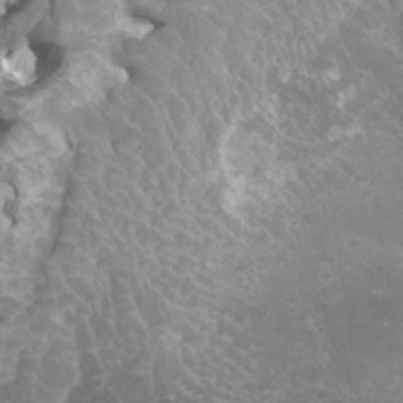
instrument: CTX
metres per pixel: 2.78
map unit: HNhu
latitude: 3.2159
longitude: 6.4818
